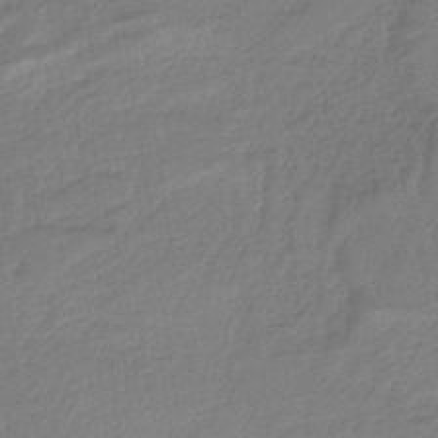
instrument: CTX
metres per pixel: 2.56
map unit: HNb
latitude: -36.4818
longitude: 58.2739
